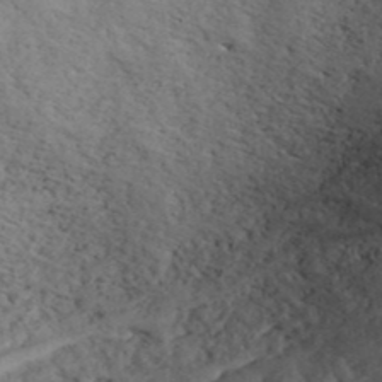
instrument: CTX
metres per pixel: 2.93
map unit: ANa
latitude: 41.7827
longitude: 53.4076
